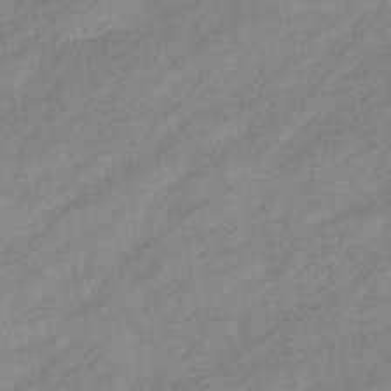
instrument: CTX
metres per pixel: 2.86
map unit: eHb
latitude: -41.3509
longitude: 84.0472
